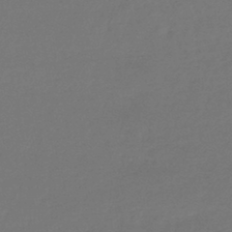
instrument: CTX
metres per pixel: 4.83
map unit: lHb
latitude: -44.8408
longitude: 76.7085
